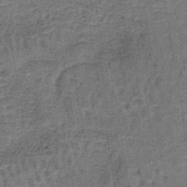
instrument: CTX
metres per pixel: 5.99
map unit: lHb
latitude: -41.5021
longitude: 57.7477
